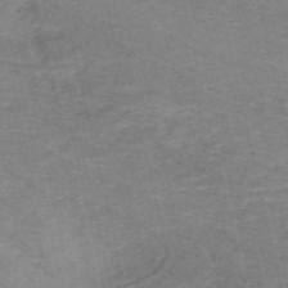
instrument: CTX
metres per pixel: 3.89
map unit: HNb
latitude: -54.1606
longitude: -47.8206
